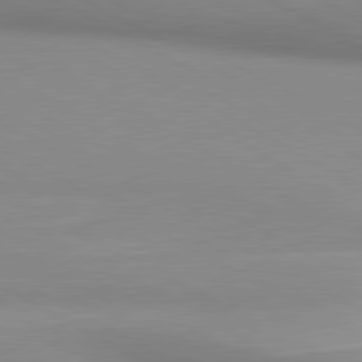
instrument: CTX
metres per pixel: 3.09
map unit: lApd
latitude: 80.5168
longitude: 135.0864
